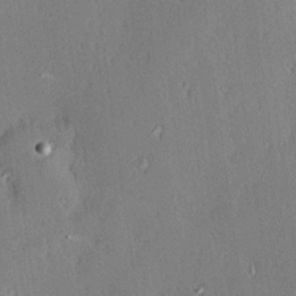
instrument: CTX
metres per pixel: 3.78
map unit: Hve
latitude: 25.1025
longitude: -93.4048
